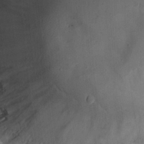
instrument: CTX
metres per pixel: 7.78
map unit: Nhu
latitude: 17.8961
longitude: -33.9339
